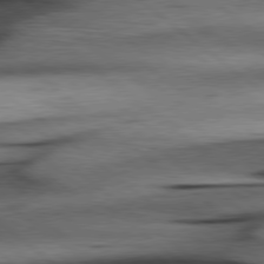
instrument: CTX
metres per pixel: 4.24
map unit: Hpe
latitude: 78.9892
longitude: -140.7246
